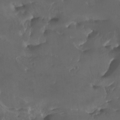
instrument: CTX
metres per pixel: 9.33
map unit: Htu
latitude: -6.7085
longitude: -76.0255
